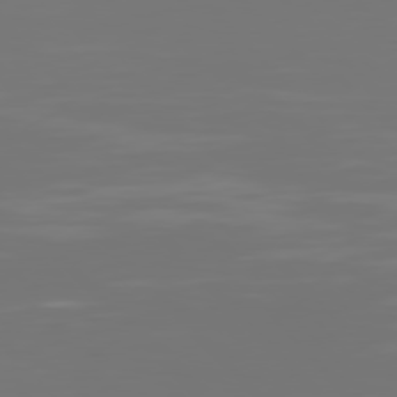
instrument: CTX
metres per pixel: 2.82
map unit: Hpe
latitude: 76.9136
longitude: -136.1011
